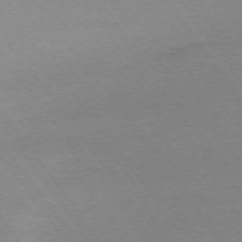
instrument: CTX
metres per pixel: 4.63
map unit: Ap
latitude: -74.6330
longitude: -82.6301
